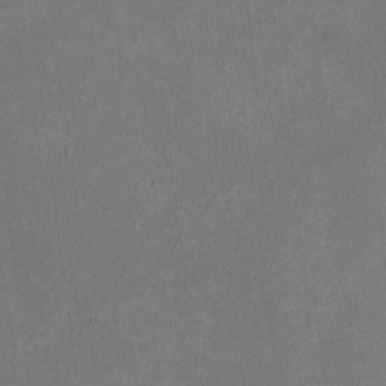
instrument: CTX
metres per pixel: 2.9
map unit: HNhu
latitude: -2.7274
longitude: -7.0269
